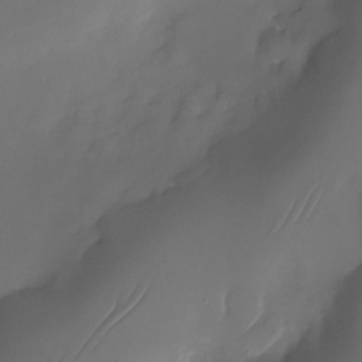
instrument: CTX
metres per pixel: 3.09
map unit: Nhu
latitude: -22.9731
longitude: -71.9150
